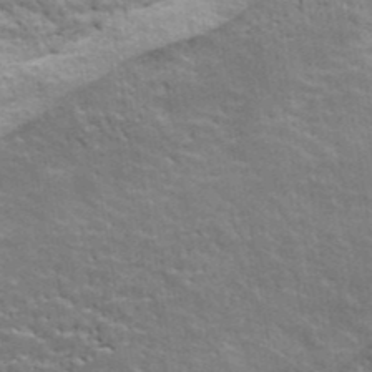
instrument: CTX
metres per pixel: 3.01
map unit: ANa
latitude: 41.1403
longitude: 30.5196
